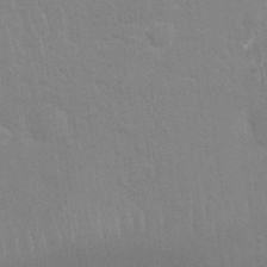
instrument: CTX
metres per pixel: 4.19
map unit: Nhu
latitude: 28.0822
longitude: -64.1767
